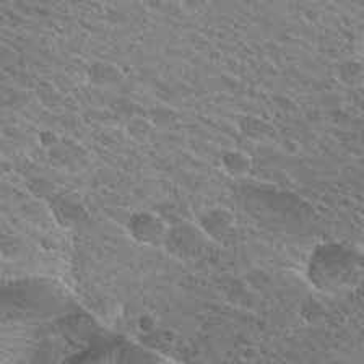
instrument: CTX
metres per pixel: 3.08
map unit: Hto
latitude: 25.8394
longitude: -40.2900
